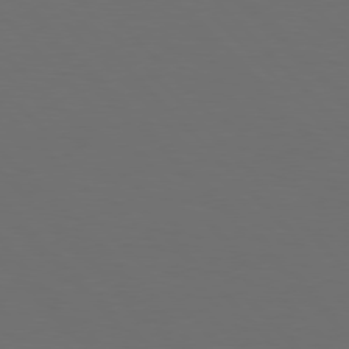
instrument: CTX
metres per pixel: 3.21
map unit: Hpe
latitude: 77.2159
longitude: -167.1970
